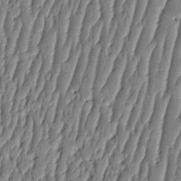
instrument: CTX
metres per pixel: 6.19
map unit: HNhu
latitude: -3.2942
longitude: 13.8045
